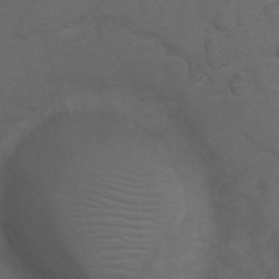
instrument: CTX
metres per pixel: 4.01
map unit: Hto
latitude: 5.2348
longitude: -30.7625
